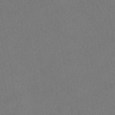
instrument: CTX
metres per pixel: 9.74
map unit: HNhu
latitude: -40.1606
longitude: 102.5385
